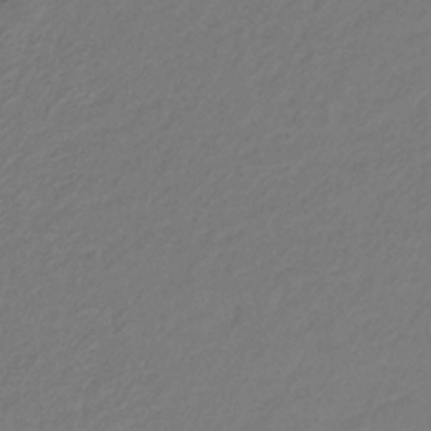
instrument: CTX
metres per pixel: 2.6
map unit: eHb
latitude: -29.7667
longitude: 67.5210
